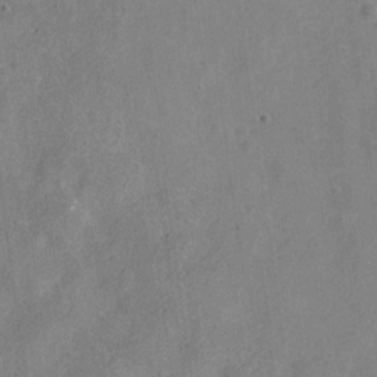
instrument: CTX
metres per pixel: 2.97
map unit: Nve
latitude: -24.2172
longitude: 107.4455
